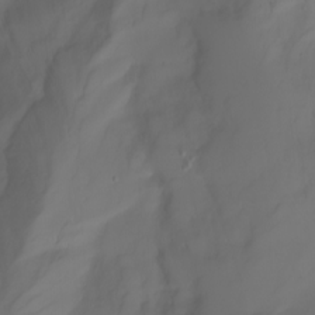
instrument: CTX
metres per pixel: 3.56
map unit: Nhu
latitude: -7.0108
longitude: -83.3670
